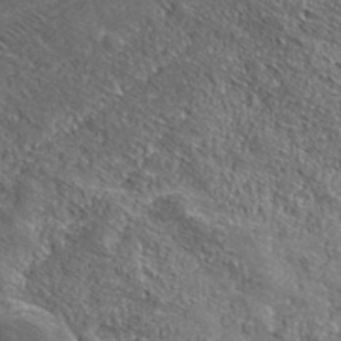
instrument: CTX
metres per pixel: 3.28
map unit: lHvf
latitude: 38.9891
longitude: -87.4804
